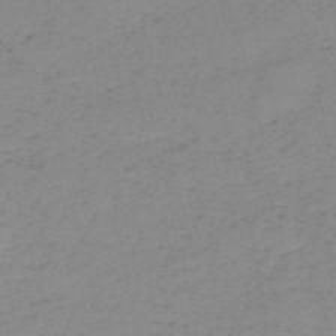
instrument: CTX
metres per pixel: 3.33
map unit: HNb
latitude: -55.3510
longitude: -47.0459
